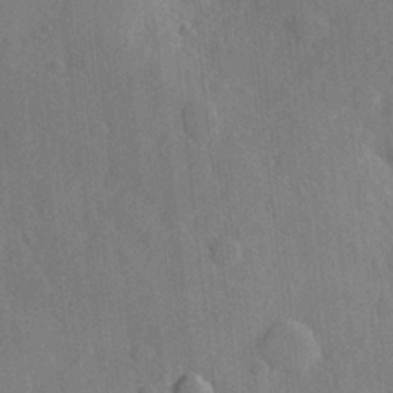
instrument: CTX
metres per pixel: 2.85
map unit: Hve
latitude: 25.4048
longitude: 149.2376
